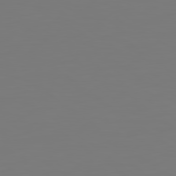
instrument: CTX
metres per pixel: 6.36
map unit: lApd
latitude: 79.2159
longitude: -175.6694
